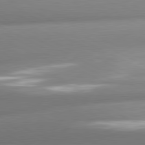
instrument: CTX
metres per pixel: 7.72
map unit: lApd
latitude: 80.6113
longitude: -159.4804
